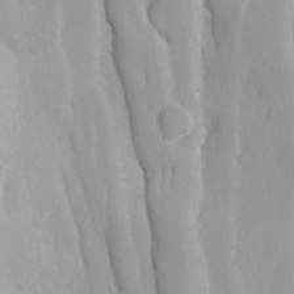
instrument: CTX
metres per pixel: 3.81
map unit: Ave
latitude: -11.1242
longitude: -120.4790
